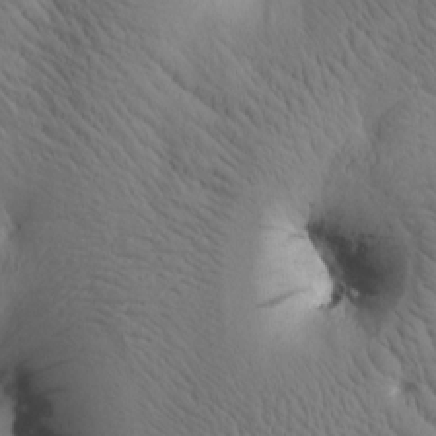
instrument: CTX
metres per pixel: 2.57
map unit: Htu
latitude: 1.1970
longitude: 175.0108
